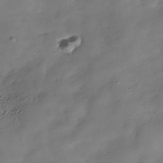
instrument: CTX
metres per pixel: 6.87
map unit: Hve
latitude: -31.6344
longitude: 93.3510
